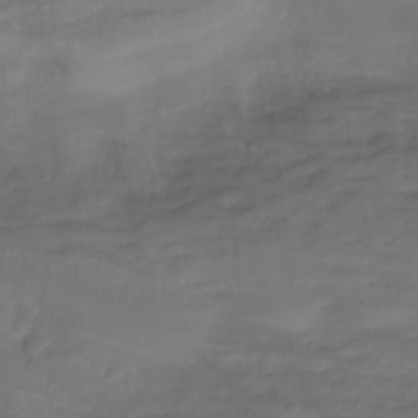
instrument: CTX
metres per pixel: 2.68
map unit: Aa
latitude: -10.8597
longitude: -68.8569
